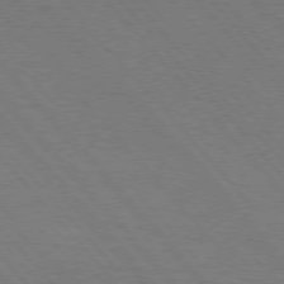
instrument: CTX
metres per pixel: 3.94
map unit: lApd
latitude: 75.1025
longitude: -81.4048
